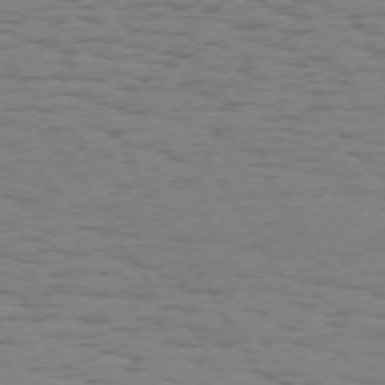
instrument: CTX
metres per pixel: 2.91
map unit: Hpe
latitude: 73.7450
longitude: -135.7638
